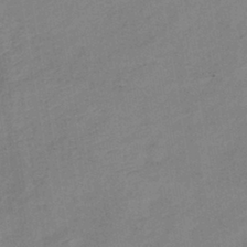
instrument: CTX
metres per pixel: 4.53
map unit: lHb
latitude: -38.5385
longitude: 72.5574
